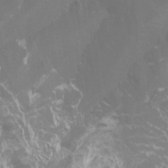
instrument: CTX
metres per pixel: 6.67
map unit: Htu
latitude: -14.2929
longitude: -48.5168
